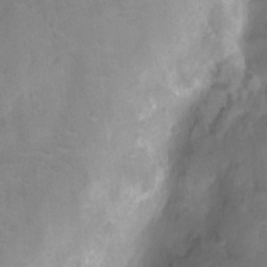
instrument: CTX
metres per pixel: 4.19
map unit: Ht
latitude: -9.5966
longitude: -22.6301
